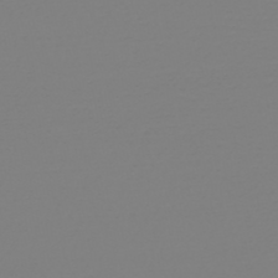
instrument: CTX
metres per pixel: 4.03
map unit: HNb
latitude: -49.1054
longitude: -50.7246
